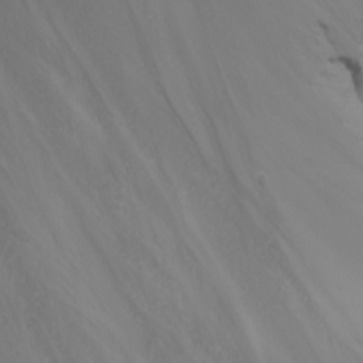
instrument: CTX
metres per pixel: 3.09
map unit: Nhu
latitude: -4.8597
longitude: -86.8947
